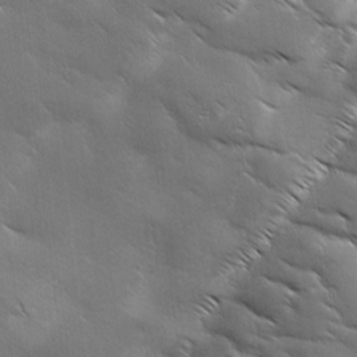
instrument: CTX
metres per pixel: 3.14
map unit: Ave
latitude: 1.6316
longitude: -114.0255
